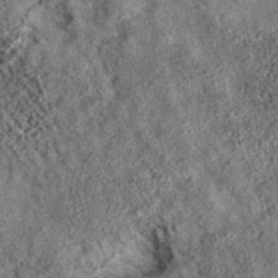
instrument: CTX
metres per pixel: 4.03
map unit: eAb
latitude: 36.1767
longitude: 108.2173
